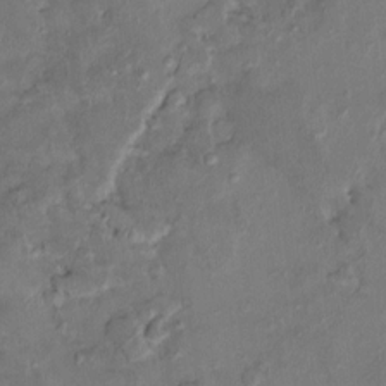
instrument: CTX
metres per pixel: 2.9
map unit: HNhu
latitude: 6.8569
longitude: -0.0444
